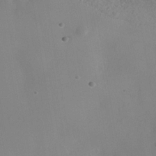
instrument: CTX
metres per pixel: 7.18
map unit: Nhe
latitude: -36.1794
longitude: -130.4790
